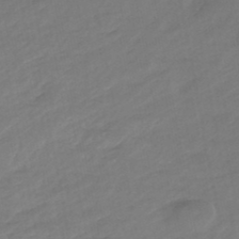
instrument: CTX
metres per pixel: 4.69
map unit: HNhu
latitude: -46.5951
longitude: 93.1053
